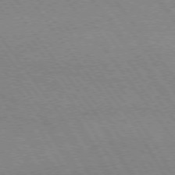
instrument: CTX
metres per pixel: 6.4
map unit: Hpe
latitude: 74.4034
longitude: -141.5560
